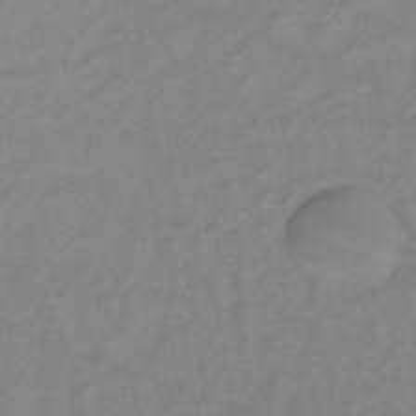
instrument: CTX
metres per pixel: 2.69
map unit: lHb
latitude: -34.8030
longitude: 72.2550
